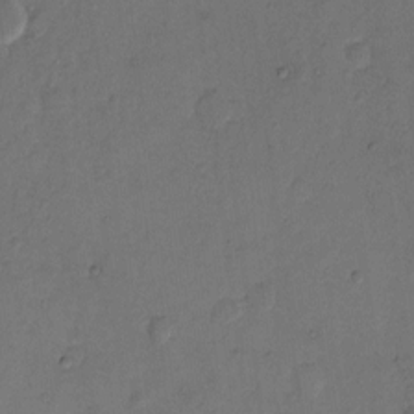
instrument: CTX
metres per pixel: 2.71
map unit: Hto
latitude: 6.9514
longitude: -61.8394
